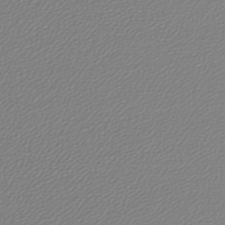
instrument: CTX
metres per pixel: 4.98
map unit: lHb
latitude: -45.7856
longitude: 71.3132
